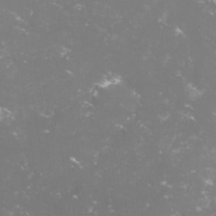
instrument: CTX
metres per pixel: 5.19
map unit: lHvf
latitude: -14.5574
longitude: -100.2334
